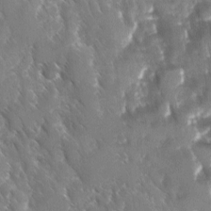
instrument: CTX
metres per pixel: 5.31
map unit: Ave
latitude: -11.2754
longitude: -119.4426
